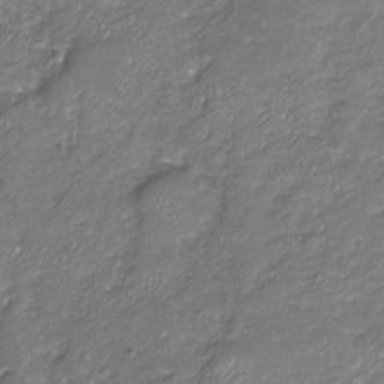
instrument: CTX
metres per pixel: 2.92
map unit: Nhu
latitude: -19.3321
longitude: -57.9528
